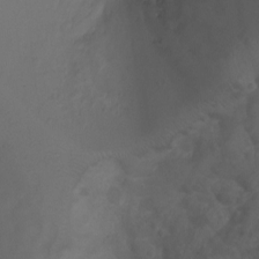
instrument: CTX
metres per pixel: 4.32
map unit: Ht
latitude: -0.7464
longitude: -36.1200
